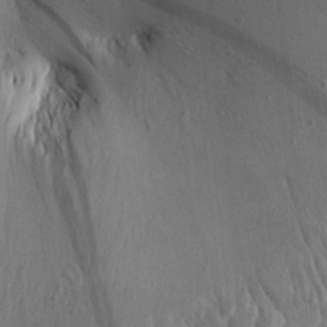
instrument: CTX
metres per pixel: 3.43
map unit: Aa
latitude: 25.1781
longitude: -144.2333
